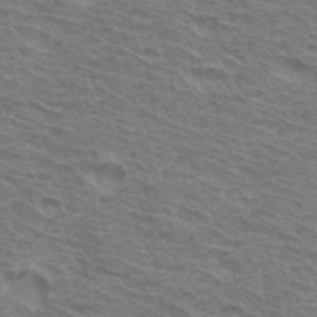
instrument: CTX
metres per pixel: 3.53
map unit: Hto
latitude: 33.7072
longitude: -40.8002
